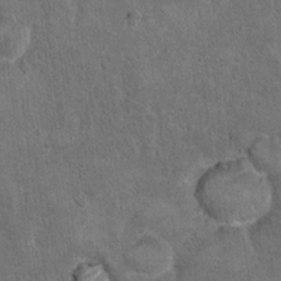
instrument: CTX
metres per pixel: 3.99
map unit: Hto
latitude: 10.5168
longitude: -36.0444
